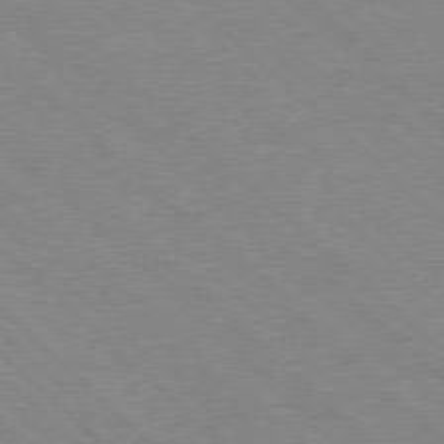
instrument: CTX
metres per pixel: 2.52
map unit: Hpe
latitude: 77.5938
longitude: -172.2711
